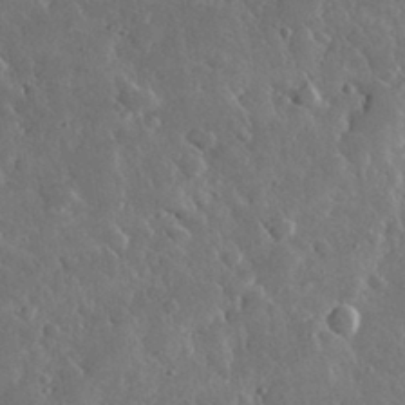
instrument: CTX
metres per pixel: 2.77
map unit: lHvf
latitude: 32.9514
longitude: -87.2915
